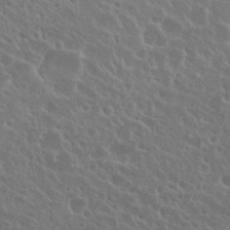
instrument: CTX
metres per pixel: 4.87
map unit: Nhu
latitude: 26.8758
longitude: -51.1781
